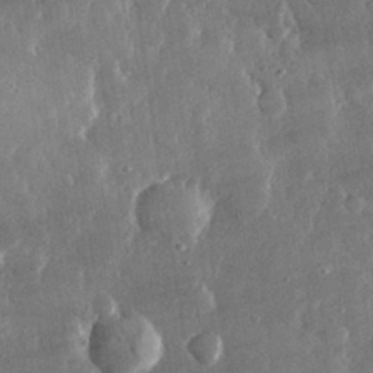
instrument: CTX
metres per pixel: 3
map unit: lHvf
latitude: 31.1404
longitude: -91.3104
